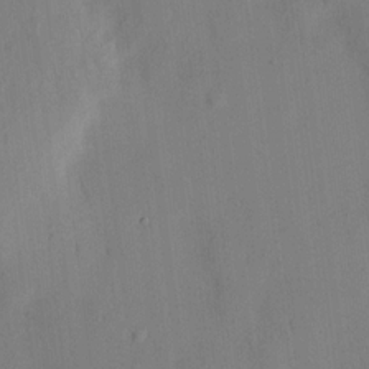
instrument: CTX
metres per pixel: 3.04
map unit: HNhu
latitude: 14.4034
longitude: 13.5777
